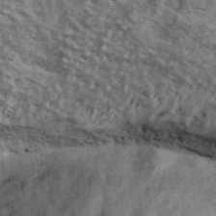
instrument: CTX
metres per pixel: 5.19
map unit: Ave
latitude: 40.3467
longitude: -108.8569
